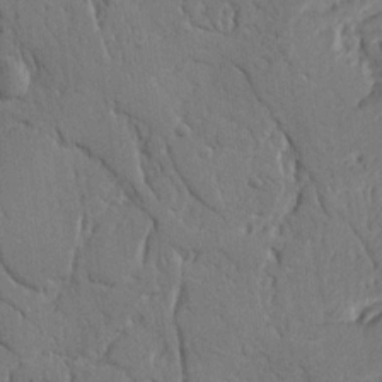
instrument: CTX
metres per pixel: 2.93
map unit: Nhu
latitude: 15.0270
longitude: -78.7813
